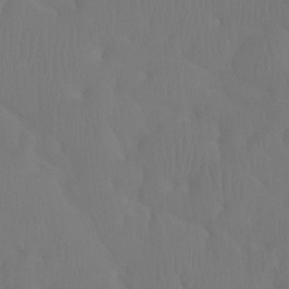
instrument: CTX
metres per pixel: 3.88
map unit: Ht
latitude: -7.2943
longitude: -32.1956
